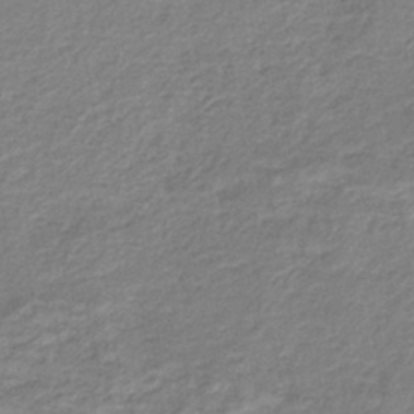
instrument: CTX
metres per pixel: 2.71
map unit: HNb
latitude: -40.5763
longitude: 51.1053
